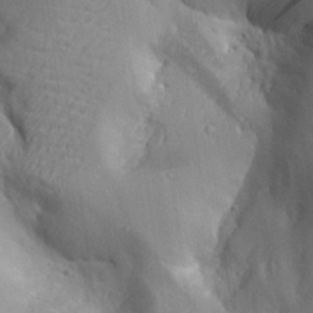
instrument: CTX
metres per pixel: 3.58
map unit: Aa
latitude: 29.7449
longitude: -131.7261
